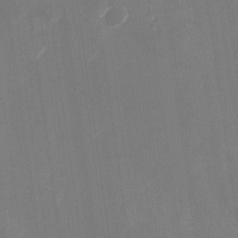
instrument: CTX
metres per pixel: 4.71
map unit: Nhu
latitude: -28.8219
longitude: -74.6491
